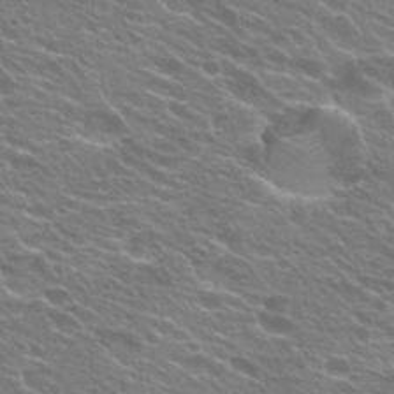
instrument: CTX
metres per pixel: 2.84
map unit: Hto
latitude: 24.7813
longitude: -30.5357
